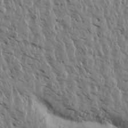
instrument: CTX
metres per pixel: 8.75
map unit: Aa
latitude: 14.1389
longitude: -141.5371
